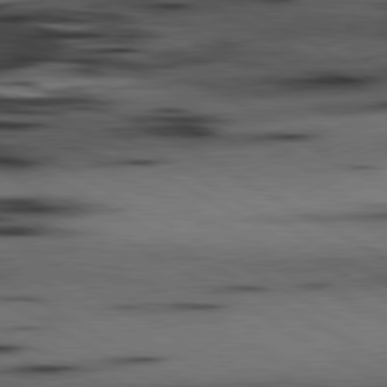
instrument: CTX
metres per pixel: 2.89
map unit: lApd
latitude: 80.5924
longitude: 158.2172
